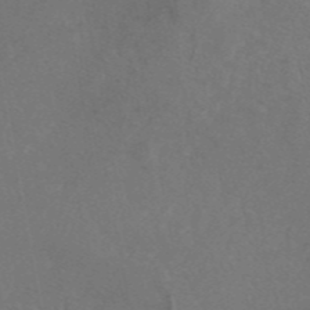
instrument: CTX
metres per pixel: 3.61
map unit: eAb
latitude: 47.0270
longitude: 109.8611
